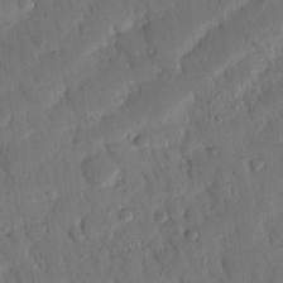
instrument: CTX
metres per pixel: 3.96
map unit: Nhu
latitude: 19.2915
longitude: -78.3279
